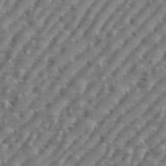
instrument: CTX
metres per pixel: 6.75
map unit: eHh
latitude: 36.2334
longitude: -134.1577
